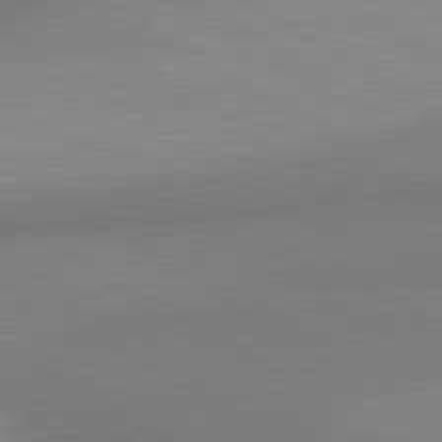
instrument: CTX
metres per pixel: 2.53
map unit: lApd
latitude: 80.6301
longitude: 131.2565
